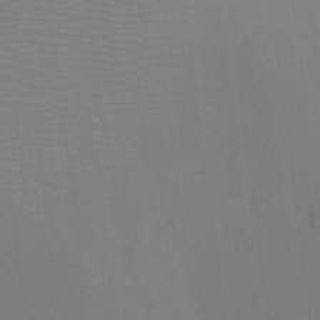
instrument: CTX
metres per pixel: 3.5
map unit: Ht
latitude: -13.1998
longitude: -44.6112
